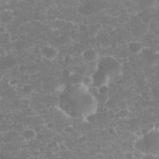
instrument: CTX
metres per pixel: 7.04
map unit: eHh
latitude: 32.5357
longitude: -61.2537
